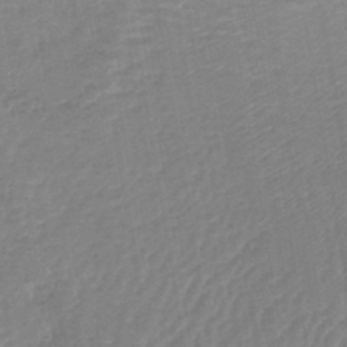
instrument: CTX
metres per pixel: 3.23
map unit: lHb
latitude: -44.1606
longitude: 79.7666
